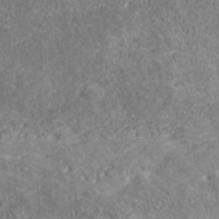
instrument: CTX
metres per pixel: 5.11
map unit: ANa
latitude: 41.3859
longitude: 17.8801
